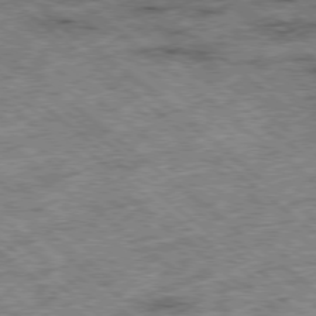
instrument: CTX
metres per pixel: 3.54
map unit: Ap
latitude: -78.9541
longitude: -51.7638
